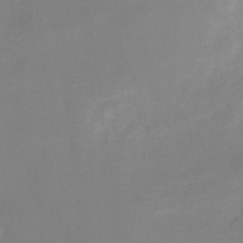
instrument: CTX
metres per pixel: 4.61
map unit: Hve
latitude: -32.5952
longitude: 93.2754
